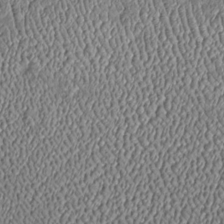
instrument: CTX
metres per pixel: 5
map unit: Htu
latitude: -6.8219
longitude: 157.5966
